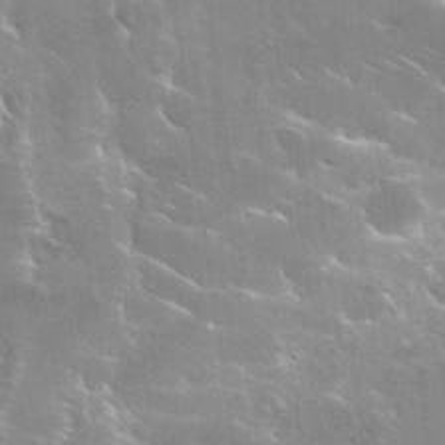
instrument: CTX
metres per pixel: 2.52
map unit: Hto
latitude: 29.6883
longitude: -43.6316
